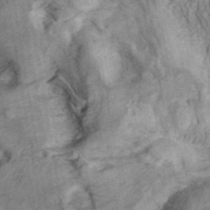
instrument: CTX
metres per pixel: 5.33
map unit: ANa
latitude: 41.6127
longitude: 16.7841
